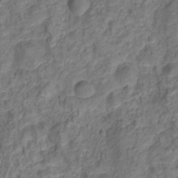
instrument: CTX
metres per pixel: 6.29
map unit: Nve
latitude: -19.7667
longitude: 105.5210
